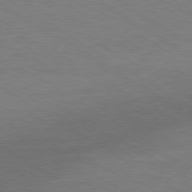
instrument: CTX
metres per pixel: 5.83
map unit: Ap
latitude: -80.1417
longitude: -87.7449
